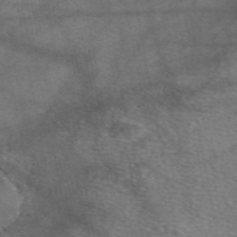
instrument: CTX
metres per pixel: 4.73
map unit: eAb
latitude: 50.4979
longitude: 110.0283
